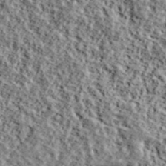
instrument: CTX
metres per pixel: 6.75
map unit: lHvf
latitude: 40.1577
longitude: -87.7638
